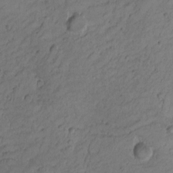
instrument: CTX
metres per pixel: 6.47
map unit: Nhu
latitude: -5.0675
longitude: -149.4804
